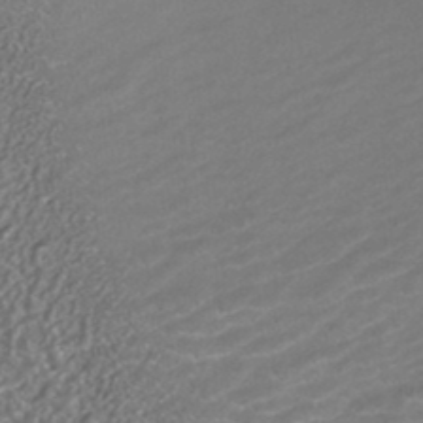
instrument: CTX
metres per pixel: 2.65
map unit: HNhu
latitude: -42.0661
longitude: 103.0864
